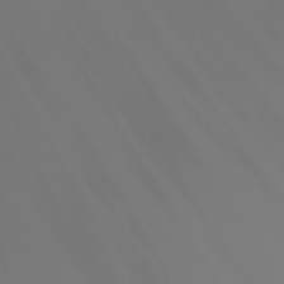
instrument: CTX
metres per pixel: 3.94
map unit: Nhu
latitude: -7.7666
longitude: -84.5735
